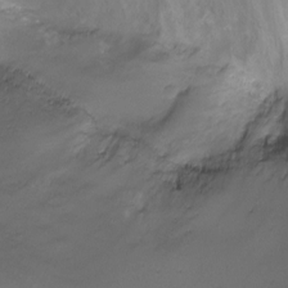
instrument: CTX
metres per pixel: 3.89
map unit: Ht
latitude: -10.2362
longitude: -20.1389
